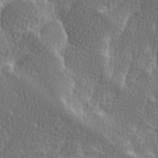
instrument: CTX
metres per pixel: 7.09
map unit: Ave
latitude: 9.5560
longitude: -106.2523
